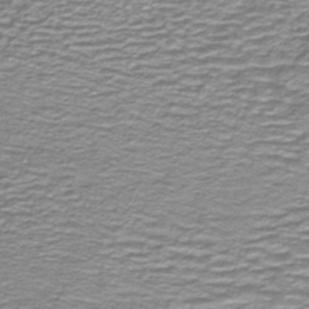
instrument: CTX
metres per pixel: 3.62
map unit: lHb
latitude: -41.2565
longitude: 55.5966
